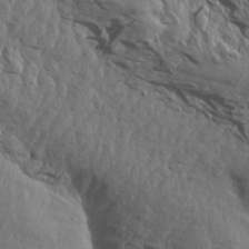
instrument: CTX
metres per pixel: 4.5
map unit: Aa
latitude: 14.7625
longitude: -143.2915
